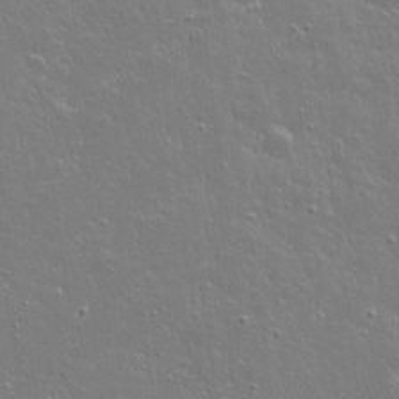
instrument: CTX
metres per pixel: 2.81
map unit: lAvf
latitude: 15.8962
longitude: -128.8758
